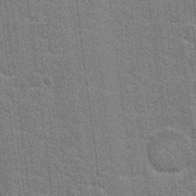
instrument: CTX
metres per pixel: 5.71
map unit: Hto
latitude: 20.6680
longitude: -48.3656
